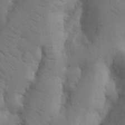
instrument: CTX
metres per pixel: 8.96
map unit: Nhu
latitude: 19.5938
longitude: -76.2900
